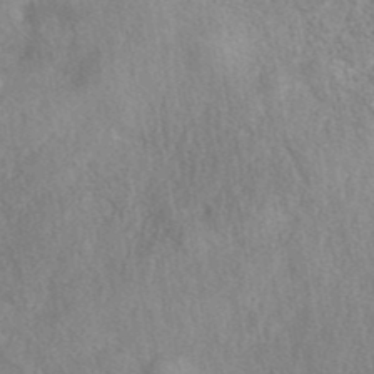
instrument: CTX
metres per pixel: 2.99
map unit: eAb
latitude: 40.4034
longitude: 107.6722
